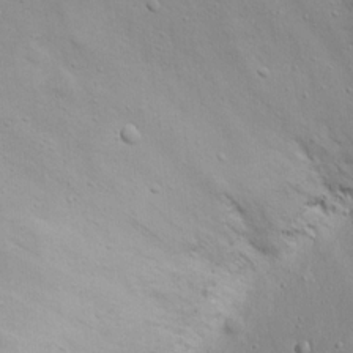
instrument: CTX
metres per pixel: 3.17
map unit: eHh
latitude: 17.3860
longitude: -71.5938
